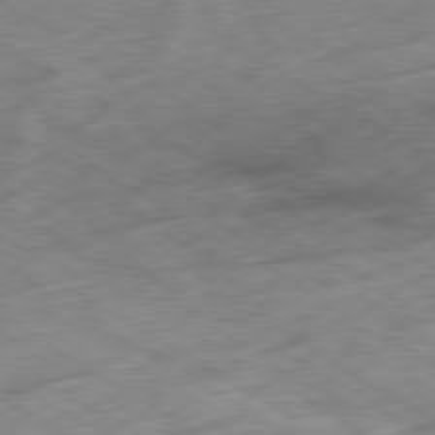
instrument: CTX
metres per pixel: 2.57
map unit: Ap
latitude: -80.3118
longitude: -72.0444
